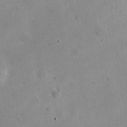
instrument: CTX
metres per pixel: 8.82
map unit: eHh
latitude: 25.0269
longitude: -66.7813
